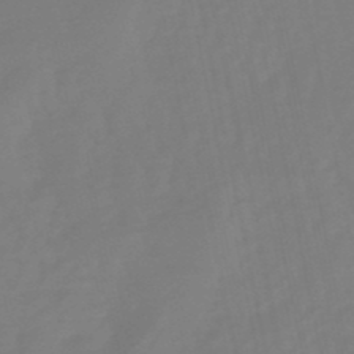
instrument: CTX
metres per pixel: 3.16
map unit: lHb
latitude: -49.1242
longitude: 78.8408
